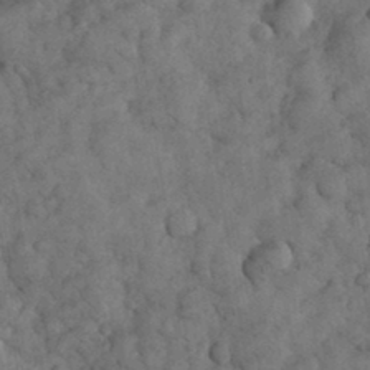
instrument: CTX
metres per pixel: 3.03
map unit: eHh
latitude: 33.6694
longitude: -68.3278
